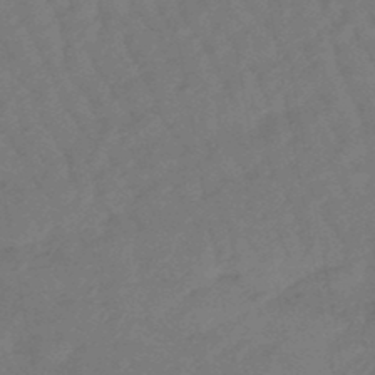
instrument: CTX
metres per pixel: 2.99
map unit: eHb
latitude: -47.1998
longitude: 82.2739
